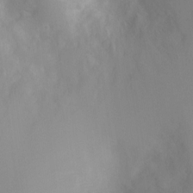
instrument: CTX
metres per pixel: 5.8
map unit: Ht
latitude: -0.2551
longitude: -18.3656
